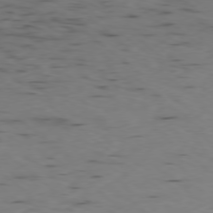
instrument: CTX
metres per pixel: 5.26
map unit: Ap
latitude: -78.4818
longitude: -73.8206
